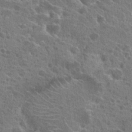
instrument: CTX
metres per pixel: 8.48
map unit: Hto
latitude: 24.4034
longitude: -39.8394
